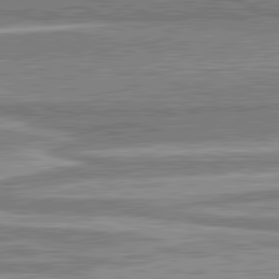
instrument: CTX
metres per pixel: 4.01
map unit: lApd
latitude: 81.9717
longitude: 167.8989
